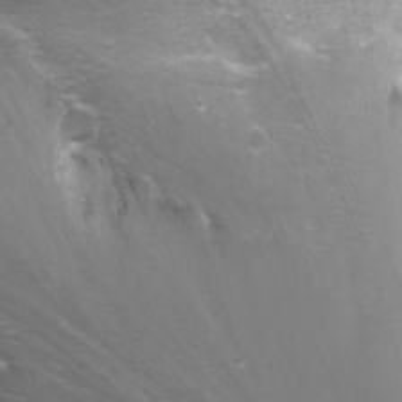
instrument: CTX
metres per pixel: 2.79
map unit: Nhu
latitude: -11.8234
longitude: -63.0459
